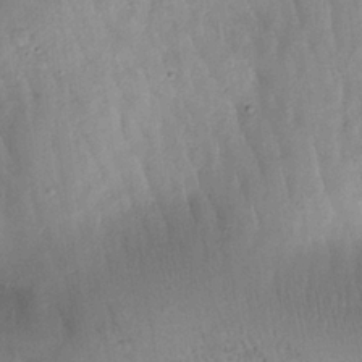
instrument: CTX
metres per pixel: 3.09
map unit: Htu
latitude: -0.1039
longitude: 172.8786
